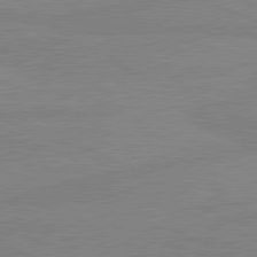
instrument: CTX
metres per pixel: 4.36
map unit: lApd
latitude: 81.1781
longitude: -178.5735
